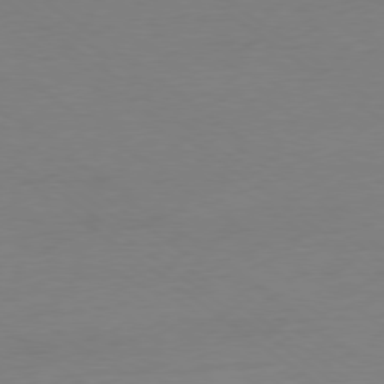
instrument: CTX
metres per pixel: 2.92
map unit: Ap
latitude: -78.9541
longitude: -98.1955
